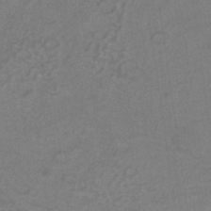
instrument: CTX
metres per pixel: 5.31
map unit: ANa
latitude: -37.7288
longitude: 95.7855
